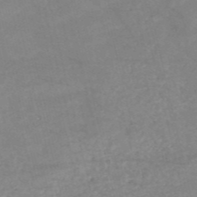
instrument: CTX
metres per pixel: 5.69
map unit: HNb
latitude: -53.3509
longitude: -47.6883
